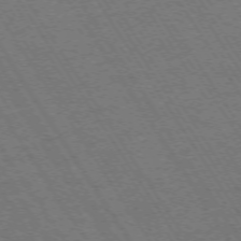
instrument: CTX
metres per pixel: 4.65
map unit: Hpe
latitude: -73.1620
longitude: 5.8800
